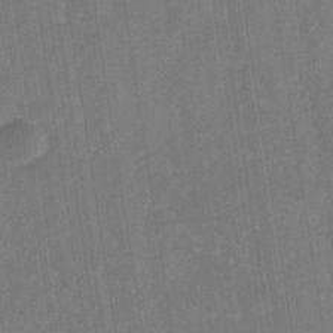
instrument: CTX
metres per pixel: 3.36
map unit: eHb
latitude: -29.8611
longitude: 69.8422
